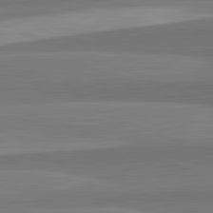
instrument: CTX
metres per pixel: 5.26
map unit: lApd
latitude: 82.3845
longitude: 137.6910
